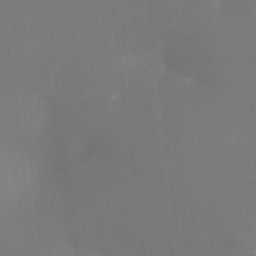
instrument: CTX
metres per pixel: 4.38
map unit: Ht
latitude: -16.5763
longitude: -41.9150
